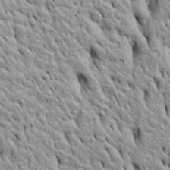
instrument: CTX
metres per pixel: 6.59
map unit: Htu
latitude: -4.7085
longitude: 150.8030
